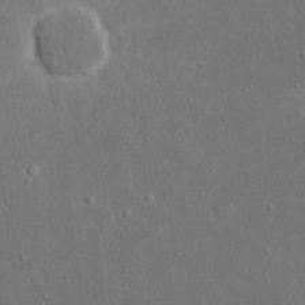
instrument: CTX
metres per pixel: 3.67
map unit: eHh
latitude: 17.2915
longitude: -72.1011
